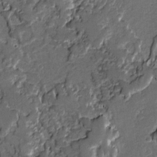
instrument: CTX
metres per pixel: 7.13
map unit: lAvf
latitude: -1.1620
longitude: -109.2537
